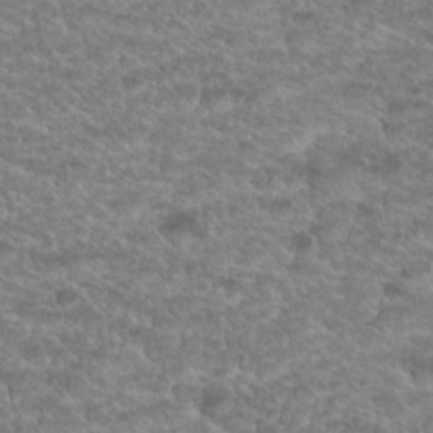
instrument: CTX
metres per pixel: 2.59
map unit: Hto
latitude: 19.8205
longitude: -37.1970
